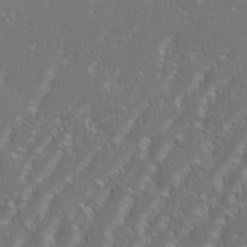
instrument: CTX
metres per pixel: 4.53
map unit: eHh
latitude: 34.8758
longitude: -132.5357
